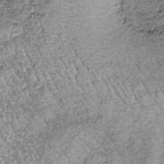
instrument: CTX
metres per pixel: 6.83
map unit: lHb
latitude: -36.8974
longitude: 66.8597
